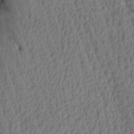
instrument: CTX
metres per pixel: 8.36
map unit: Aa
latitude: 15.3671
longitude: -146.2523
